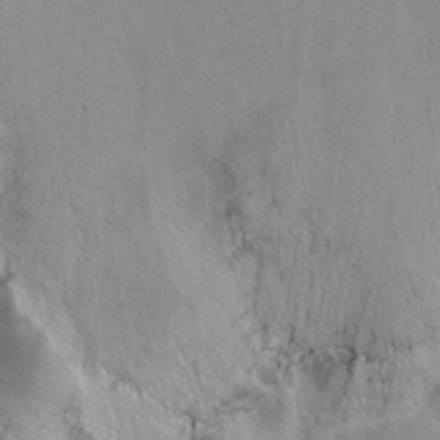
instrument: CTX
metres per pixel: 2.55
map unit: Ht
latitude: -6.1983
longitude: -36.0633
